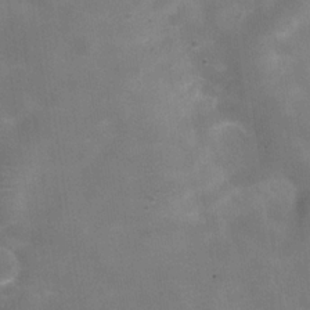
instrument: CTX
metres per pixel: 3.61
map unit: Hve
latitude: -30.8030
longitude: 93.5966
